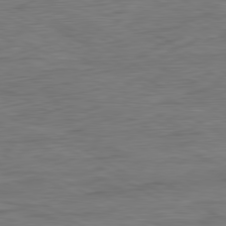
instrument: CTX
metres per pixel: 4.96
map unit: Ap
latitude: -81.2754
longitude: -78.8380
